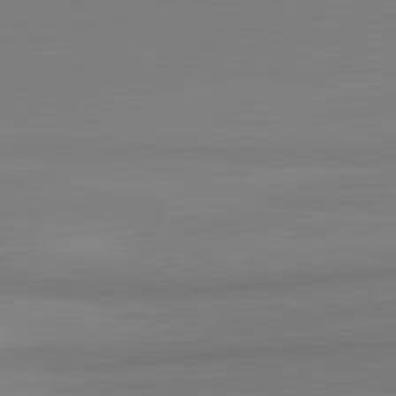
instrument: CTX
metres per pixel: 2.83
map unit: lApd
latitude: 81.8016
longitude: 165.5210
